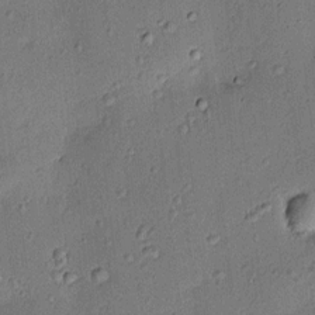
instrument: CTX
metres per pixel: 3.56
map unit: HNhu
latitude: 6.5546
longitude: 15.6722
